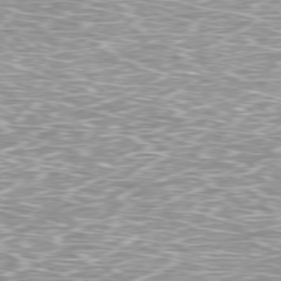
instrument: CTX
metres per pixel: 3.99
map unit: Ap
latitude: -79.7477
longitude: -61.2915
